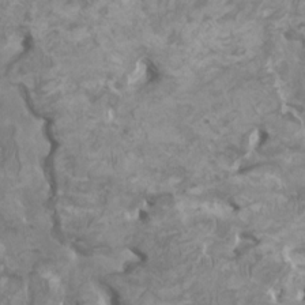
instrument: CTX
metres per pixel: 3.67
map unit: HNhu
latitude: 2.4412
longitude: -2.1578
